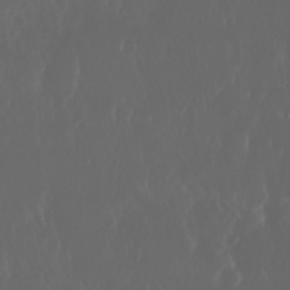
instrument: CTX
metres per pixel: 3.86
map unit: Nhu
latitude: 29.6316
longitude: -57.5182
